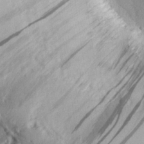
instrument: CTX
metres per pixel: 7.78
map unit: eHh
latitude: 28.2333
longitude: -79.8395
